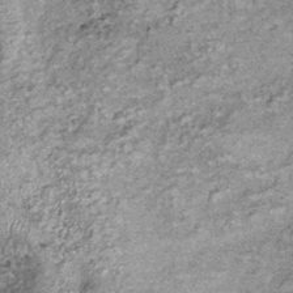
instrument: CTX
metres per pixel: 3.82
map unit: lHb
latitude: -36.6707
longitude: 67.9745
